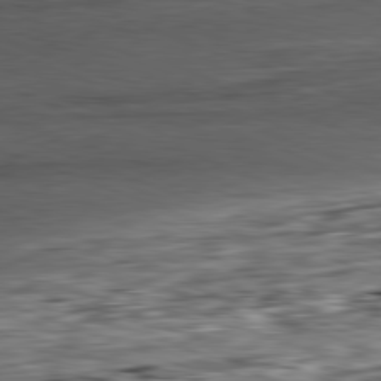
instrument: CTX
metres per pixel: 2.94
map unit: Ap
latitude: -81.9745
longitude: -85.1403
